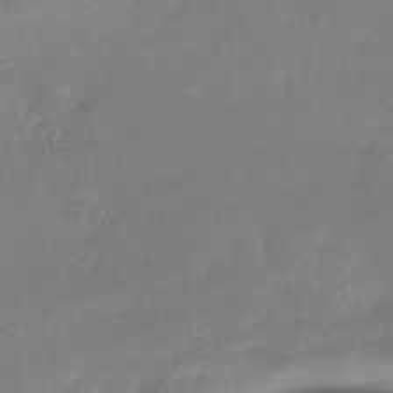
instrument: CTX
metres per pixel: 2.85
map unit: HNhu
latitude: -40.8219
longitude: 97.0676
